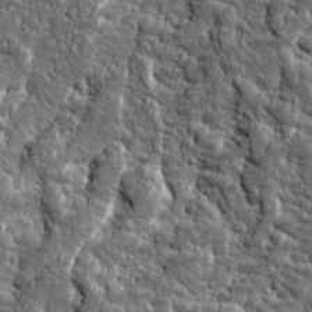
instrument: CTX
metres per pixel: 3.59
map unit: Ave
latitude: 16.5546
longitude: -134.5734
